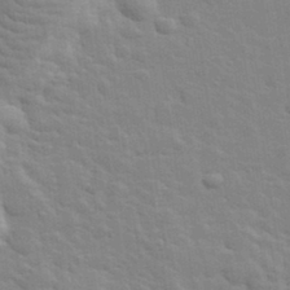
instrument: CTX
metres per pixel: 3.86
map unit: lHvf
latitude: 34.0255
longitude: -82.5167
